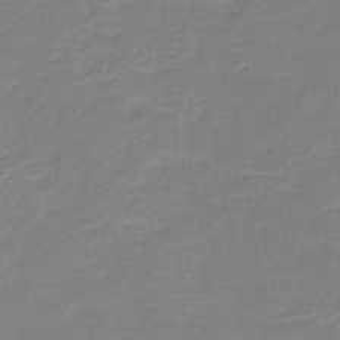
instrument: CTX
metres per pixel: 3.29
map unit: HNb
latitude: -36.5007
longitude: 50.8030
